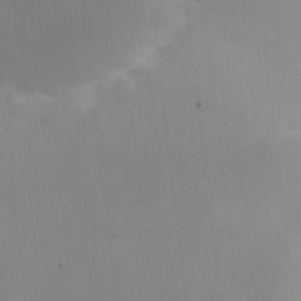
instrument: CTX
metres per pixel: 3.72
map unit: Nhe
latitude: -1.9556
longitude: -58.8380
